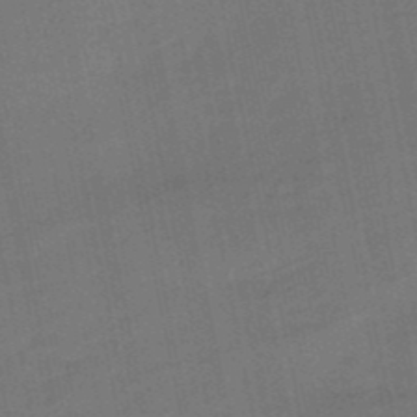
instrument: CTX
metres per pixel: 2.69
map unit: eHb
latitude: -49.7289
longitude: 78.3684
